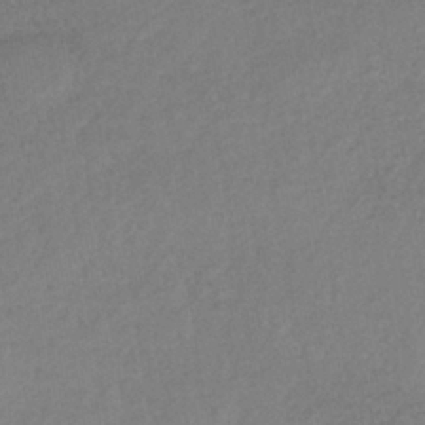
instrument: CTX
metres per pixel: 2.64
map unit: lHb
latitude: -38.6141
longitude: 68.4817
